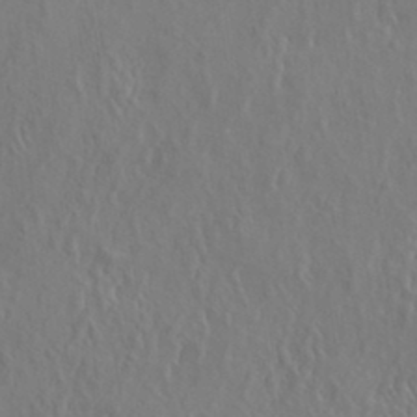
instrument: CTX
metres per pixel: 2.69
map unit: eHh
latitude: 33.6316
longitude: -132.8569
